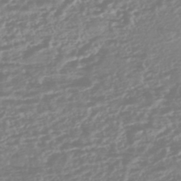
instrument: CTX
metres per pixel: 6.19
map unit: HNhu
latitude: -45.0486
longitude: 100.7463
